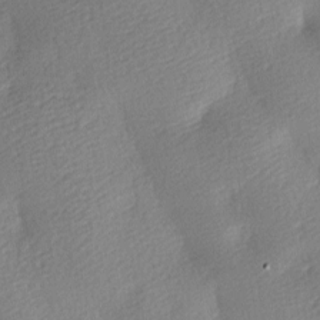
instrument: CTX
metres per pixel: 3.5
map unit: lAa
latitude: -8.7652
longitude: -127.8395
